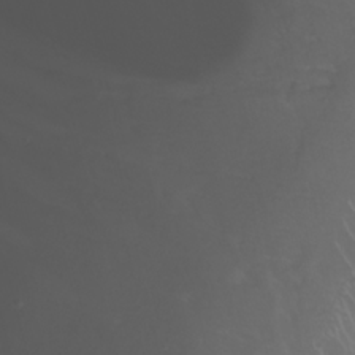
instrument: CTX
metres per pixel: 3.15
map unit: Nhu
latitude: -8.2739
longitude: -84.1389
